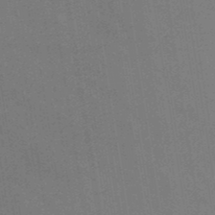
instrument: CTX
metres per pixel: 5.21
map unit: HNb
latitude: -48.8408
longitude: 60.3306
